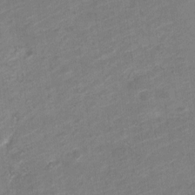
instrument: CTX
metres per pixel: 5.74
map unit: Nve
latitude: -18.7841
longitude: 107.1998
